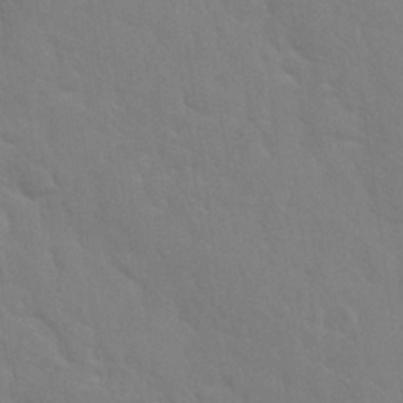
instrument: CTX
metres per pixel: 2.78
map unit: Nhu
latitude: 28.1767
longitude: -54.6112
